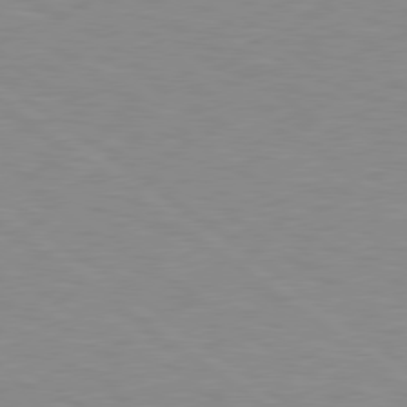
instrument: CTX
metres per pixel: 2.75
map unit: Hpe
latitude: 78.8002
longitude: -122.1389
